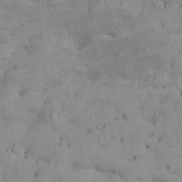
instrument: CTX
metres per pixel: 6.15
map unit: Nhu
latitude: 28.6490
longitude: -71.2915
